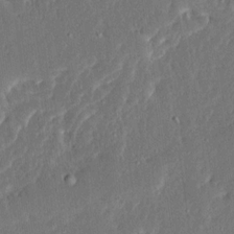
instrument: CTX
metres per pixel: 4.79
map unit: Ave
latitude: 15.4238
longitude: -139.1025
